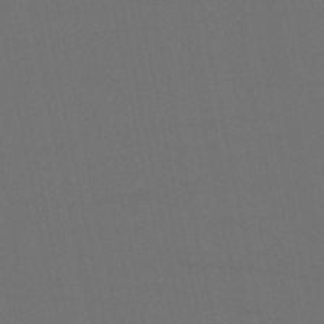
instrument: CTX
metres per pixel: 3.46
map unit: eHb
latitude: -50.5196
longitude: 70.2551
